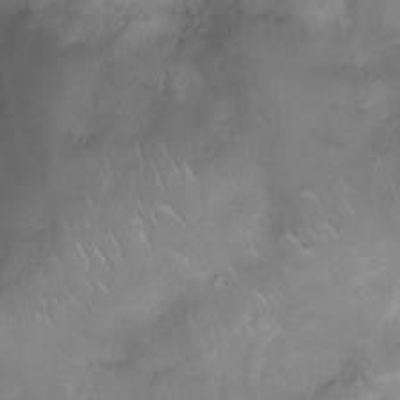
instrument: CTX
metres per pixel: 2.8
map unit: Ht
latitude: -5.0675
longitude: -15.4427
